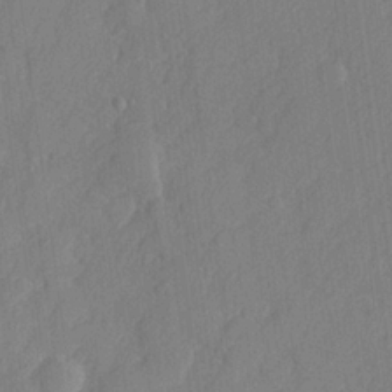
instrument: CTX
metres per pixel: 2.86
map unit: lHvf
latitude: 24.0822
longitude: 141.8800
